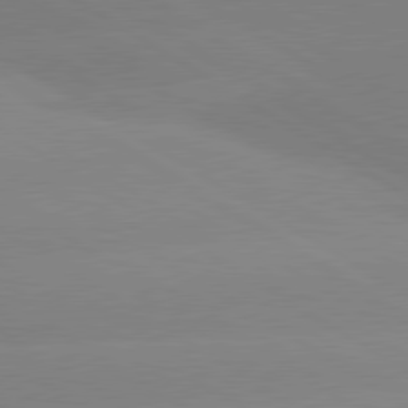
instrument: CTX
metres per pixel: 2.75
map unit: lApd
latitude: 80.1389
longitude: -152.1767
